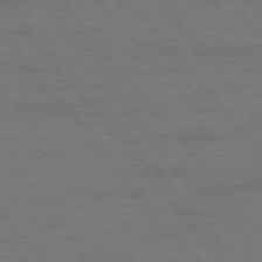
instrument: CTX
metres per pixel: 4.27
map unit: Ap
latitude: -76.2173
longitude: -88.7625
